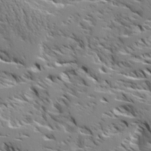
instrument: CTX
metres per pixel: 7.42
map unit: Ave
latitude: 17.0458
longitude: -129.6316
